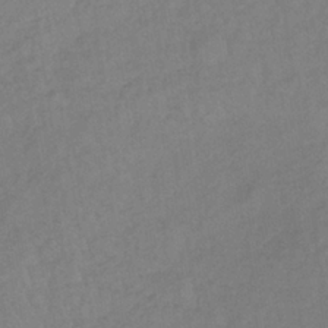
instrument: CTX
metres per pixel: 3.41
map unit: lHb
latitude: -37.3698
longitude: 68.8030
